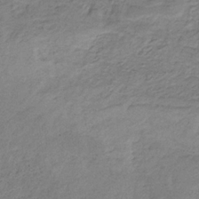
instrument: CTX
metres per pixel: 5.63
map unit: HNb
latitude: -31.7288
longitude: 61.3132
